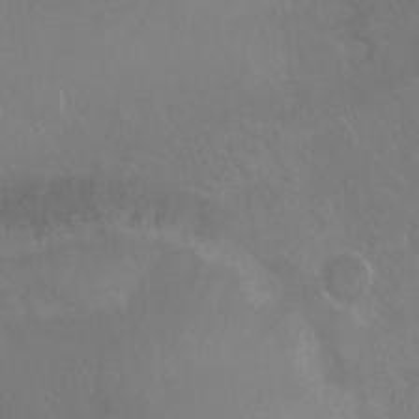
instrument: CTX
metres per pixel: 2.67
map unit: Hto
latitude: -14.0472
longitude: -42.7813
